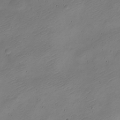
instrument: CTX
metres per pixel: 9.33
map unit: Nve
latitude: -22.7841
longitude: 106.0850
